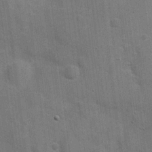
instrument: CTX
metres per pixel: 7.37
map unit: Hve
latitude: 18.8947
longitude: 151.8044
